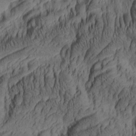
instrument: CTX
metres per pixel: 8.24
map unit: lAa
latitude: 5.2159
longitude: -115.2914
